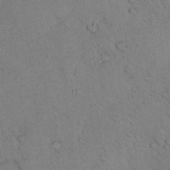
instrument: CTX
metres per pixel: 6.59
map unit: lHvf
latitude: 13.4238
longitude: 178.6140
